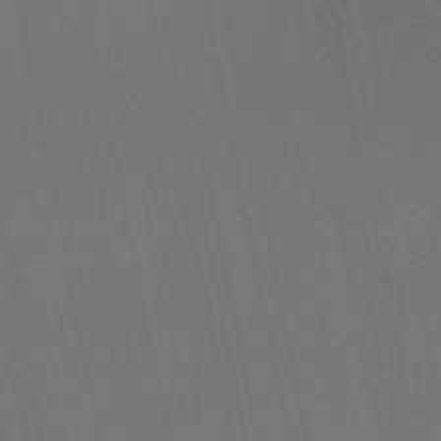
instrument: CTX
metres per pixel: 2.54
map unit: HNb
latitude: -49.0298
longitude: -47.9528
